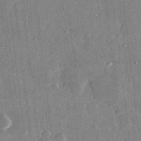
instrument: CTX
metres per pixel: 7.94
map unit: lHvf
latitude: 31.6694
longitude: -89.9717
